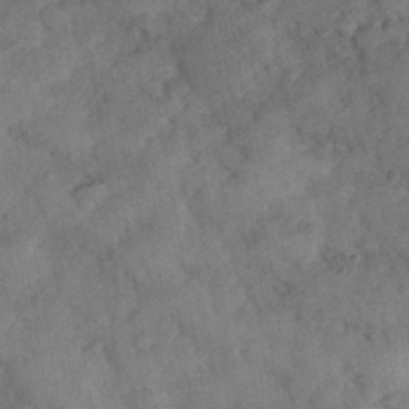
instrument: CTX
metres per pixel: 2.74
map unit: eHh
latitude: 37.2348
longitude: -67.6882
